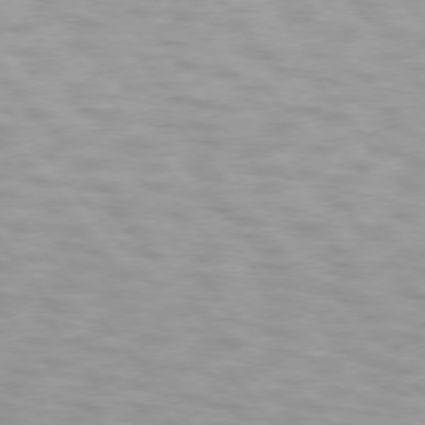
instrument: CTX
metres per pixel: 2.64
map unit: lApd
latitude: 74.2145
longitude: -60.1955
